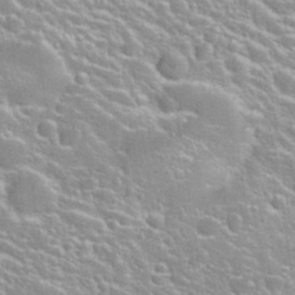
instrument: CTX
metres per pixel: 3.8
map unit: Nhu
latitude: 28.3089
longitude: -51.6693
